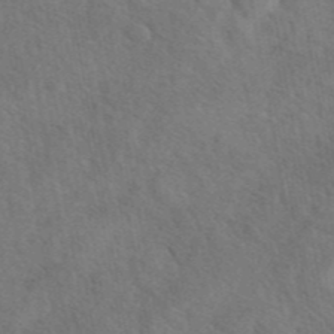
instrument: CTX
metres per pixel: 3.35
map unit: eAb
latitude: 43.2915
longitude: 110.6518
